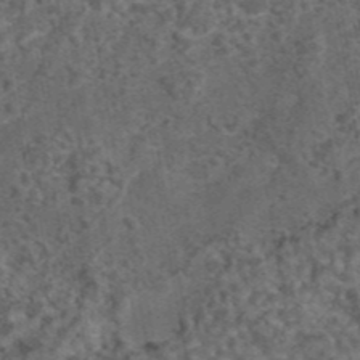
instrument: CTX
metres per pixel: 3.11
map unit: eAb
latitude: 43.6316
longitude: 107.3699
